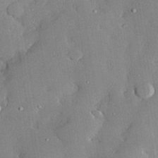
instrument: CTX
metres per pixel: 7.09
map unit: lHvf
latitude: 33.2348
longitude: -92.0255
